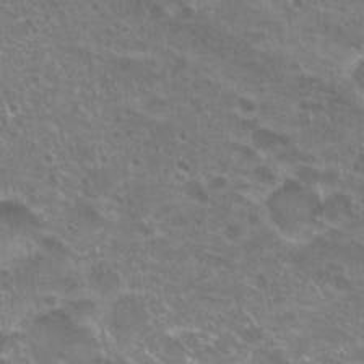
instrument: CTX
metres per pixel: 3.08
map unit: Hto
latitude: 20.6869
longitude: -36.5924
